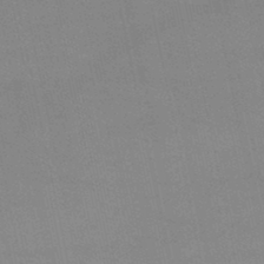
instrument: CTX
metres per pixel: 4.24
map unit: lHb
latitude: -45.6344
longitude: 58.3873
